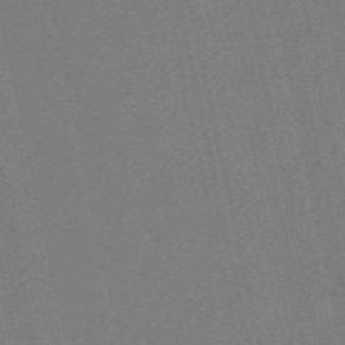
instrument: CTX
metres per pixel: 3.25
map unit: HNb
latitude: -55.7478
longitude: -42.4790
